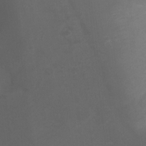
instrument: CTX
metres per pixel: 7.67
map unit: Ht
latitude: -10.4629
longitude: -33.8961
